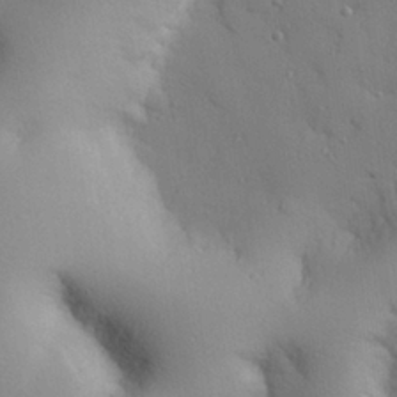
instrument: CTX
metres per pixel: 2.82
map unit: eHh
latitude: 26.7624
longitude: -75.3671
